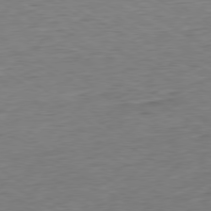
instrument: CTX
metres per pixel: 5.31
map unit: Hpe
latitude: -79.5021
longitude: 11.0675
